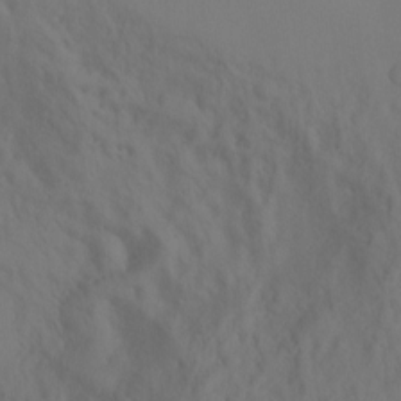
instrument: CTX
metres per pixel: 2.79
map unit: Ht
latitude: -9.6155
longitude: -36.9514
